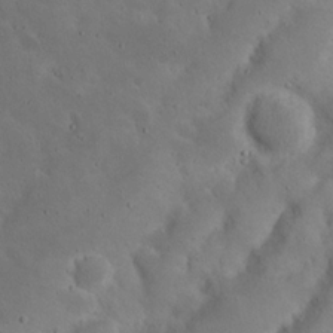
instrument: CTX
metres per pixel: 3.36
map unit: Nhu
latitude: 21.4427
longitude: -72.1956
